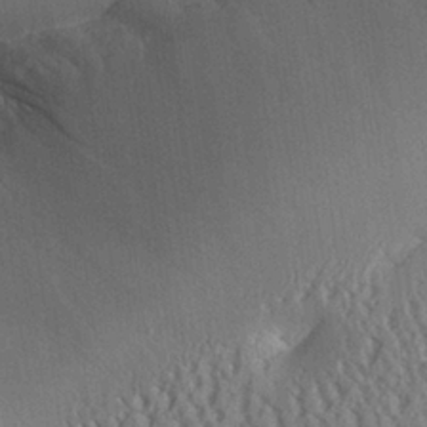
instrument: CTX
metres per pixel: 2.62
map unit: Aa
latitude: 25.8205
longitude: -134.0633
